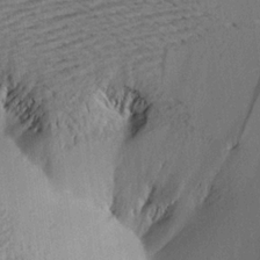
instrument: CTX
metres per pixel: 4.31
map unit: Aa
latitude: 20.0822
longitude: -147.1404
